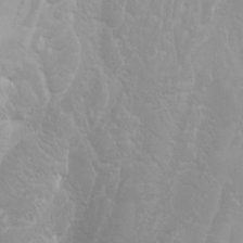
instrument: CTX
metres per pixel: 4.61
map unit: Htu
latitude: -4.4062
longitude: -72.4601
